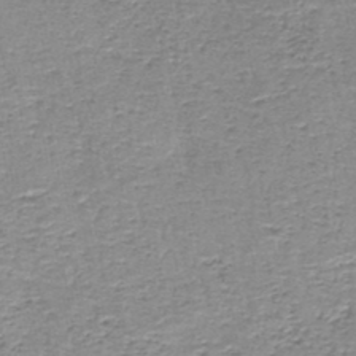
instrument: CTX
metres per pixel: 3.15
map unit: lHb
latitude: -44.1039
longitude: 58.4440
